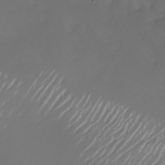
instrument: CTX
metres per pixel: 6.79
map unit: Nhu
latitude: -26.5951
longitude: -72.5168
